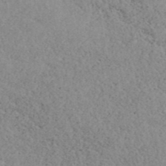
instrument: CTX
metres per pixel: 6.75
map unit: ANa
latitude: 41.1025
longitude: 18.6518
